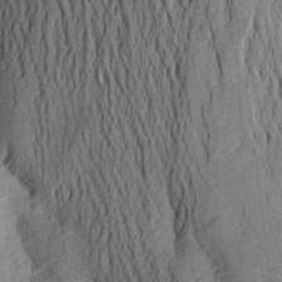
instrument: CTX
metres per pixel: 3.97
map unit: Aa
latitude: 24.9324
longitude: -148.9892
